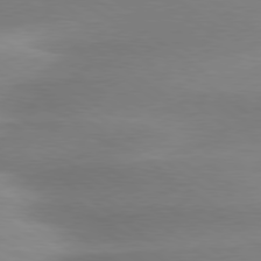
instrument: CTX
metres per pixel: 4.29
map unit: Hpe
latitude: 79.1970
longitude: -129.8394
